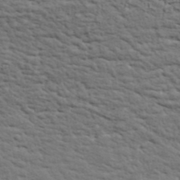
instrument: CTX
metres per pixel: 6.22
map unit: ANa
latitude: 40.8569
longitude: 30.2550
